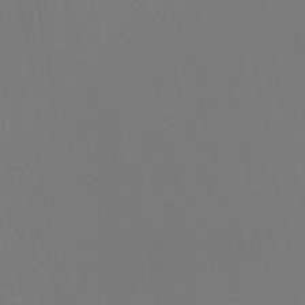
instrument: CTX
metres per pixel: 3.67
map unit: HNb
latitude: -50.8408
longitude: -47.1026
